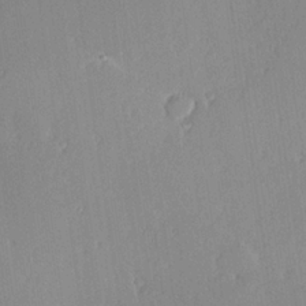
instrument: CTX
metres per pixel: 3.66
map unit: Hve
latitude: 25.1970
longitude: -93.6694
